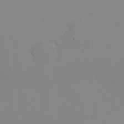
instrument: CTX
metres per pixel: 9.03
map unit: eHh
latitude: -5.5210
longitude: -86.8380
